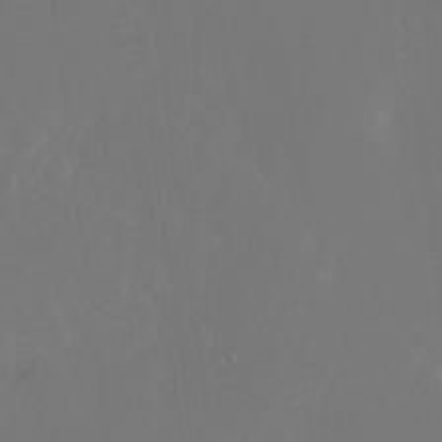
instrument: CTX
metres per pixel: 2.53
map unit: Nhu
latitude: -25.5966
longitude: -72.3279
